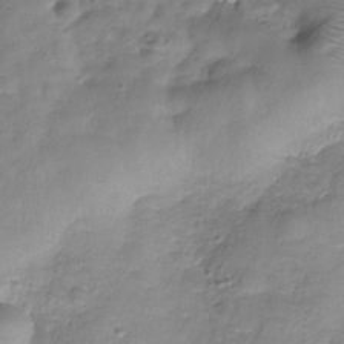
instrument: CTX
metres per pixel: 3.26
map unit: Hve
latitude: -29.5210
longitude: 94.8786
